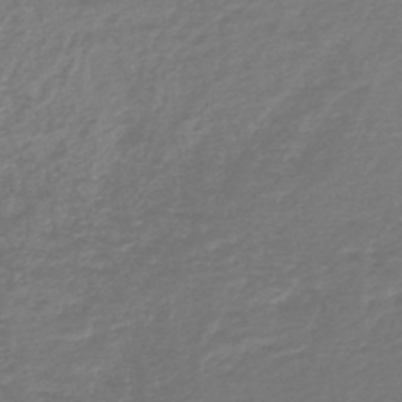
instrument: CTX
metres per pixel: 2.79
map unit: lHb
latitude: -47.9745
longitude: 65.8612
